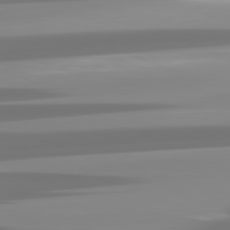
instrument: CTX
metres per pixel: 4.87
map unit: lApd
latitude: 81.8772
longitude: -138.1200
